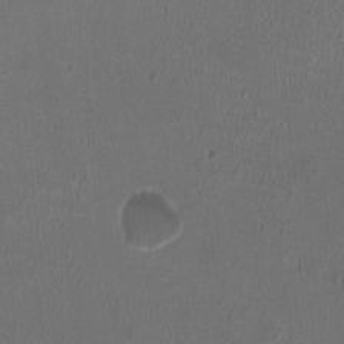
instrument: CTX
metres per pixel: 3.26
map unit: HNhu
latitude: -2.9919
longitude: -2.9136
